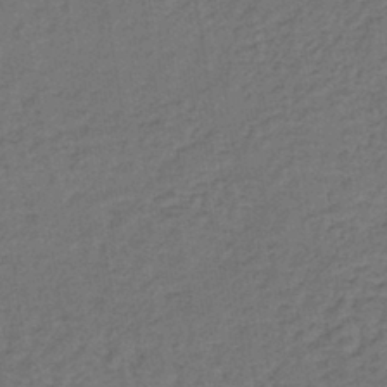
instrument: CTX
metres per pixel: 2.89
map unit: lHb
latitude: -39.7100
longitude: 63.5966
